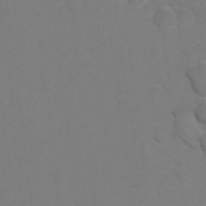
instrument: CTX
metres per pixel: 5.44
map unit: Hto
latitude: 6.4979
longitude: -31.1026
